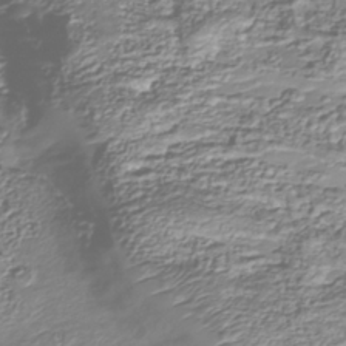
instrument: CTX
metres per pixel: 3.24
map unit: Nhu
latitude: -38.2362
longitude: -81.9528
